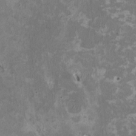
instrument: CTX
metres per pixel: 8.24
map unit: HNhu
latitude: 2.5357
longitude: -3.9528
